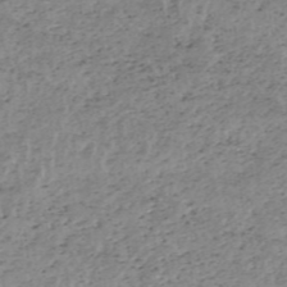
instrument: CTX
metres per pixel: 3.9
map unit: HNhu
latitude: -47.9556
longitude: 31.0297
